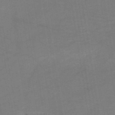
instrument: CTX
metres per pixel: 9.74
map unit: HNb
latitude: -54.5385
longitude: -48.9514
